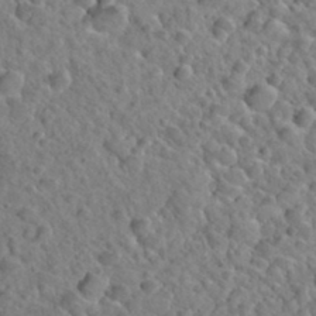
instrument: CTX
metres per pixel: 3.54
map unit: Hto
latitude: 35.3292
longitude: -49.3293
